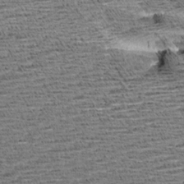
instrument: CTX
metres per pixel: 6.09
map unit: Aa
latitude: 7.8016
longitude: -137.7072
